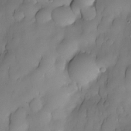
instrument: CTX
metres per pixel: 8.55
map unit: Nhe
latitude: -30.3873
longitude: -139.8961
